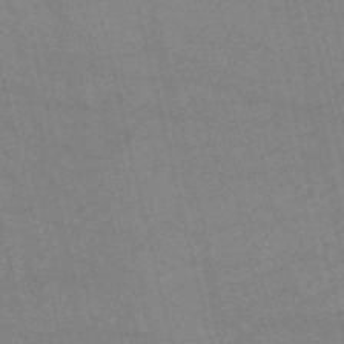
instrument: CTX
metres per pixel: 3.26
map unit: HNb
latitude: -54.1984
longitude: -40.6490
